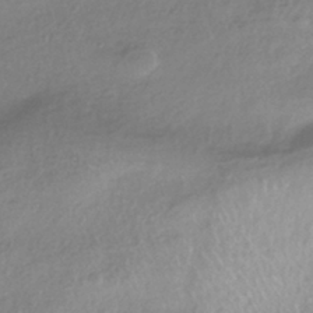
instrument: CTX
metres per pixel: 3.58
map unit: HNhu
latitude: -41.9367
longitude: 97.4077
